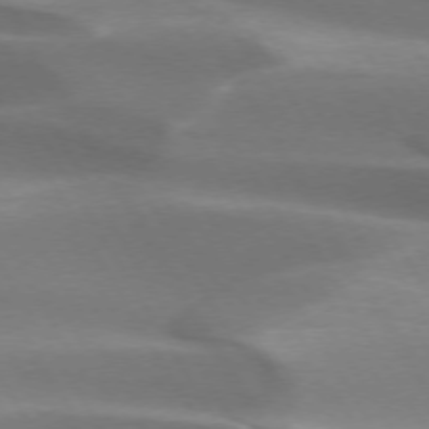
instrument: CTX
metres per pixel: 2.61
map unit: lApd
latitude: 73.2159
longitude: -51.5938
